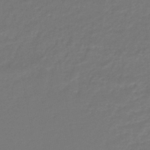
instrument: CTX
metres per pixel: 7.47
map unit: HNhu
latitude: -46.3117
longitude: 96.2929
